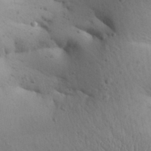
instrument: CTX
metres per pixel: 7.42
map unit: Aa
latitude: 30.8758
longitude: -146.9325
